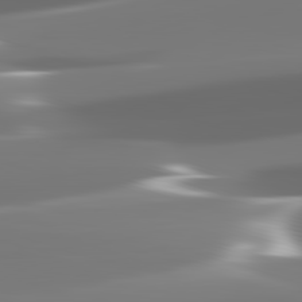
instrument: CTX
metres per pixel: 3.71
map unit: lApd
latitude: 82.3845
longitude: -146.9325
